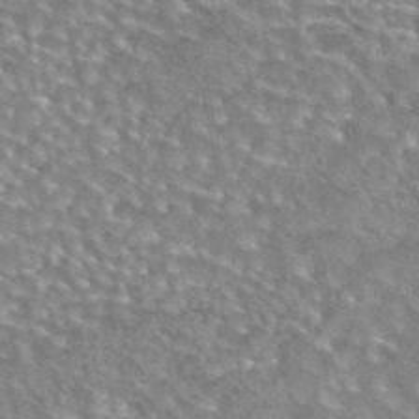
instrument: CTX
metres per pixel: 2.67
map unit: eAb
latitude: 44.4790
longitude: 104.4062
